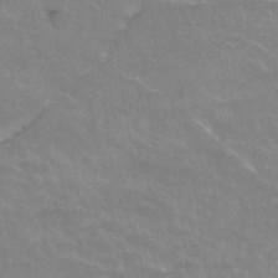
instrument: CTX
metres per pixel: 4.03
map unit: Hto
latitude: 37.1026
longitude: -41.7071
